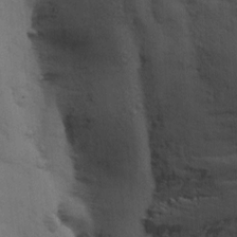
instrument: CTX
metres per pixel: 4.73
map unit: Ave
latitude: 0.5168
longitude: -113.2159
